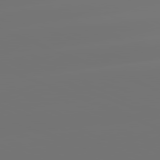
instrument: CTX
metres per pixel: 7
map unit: lApd
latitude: 82.0255
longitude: -153.2726
